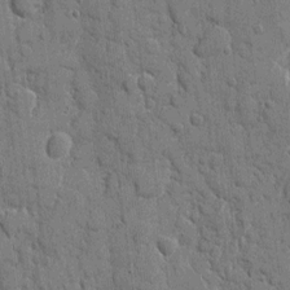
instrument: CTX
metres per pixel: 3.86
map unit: eHh
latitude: 9.0459
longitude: -67.4615
